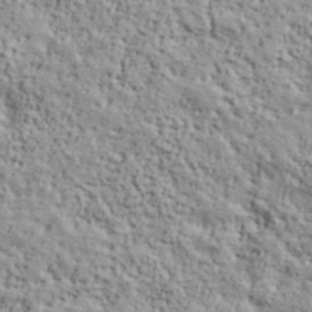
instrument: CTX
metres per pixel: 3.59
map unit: lHvf
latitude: 38.8191
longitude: -90.4601
